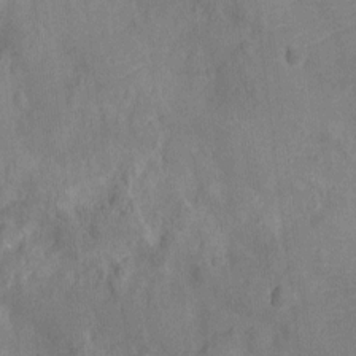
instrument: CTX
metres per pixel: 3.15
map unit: Ht
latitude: -11.4077
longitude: -24.5545
